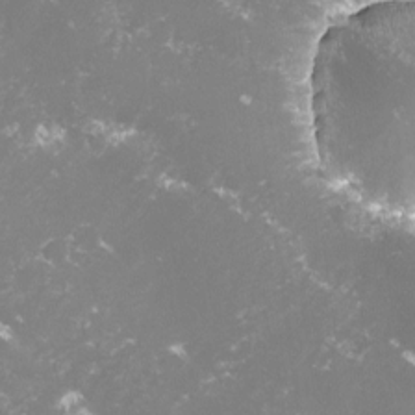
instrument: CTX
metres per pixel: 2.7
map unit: lHvf
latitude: -14.7652
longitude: -100.1011
